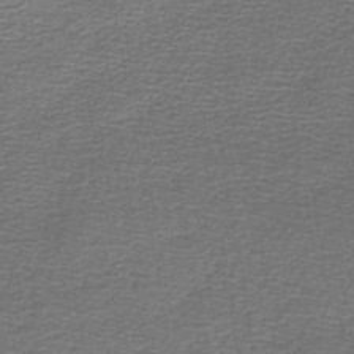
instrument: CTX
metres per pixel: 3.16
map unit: lHb
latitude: -44.8030
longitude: 57.4265
